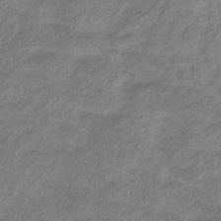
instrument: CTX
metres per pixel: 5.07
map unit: HNb
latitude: -32.1984
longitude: 62.6518
